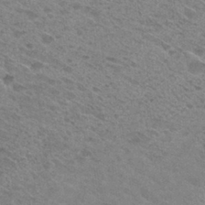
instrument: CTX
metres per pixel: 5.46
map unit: Hto
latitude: 30.9514
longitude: -47.2915
